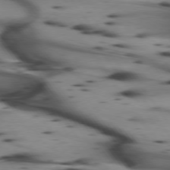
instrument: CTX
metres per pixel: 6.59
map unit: lApd
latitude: 74.7813
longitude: -64.4034
